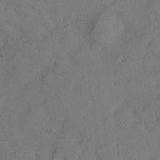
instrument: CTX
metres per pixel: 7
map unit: Hve
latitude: -9.2565
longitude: 176.1417
